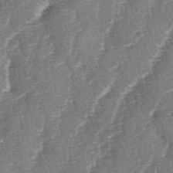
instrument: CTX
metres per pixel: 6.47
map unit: lAa
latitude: -3.9556
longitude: -129.9528
